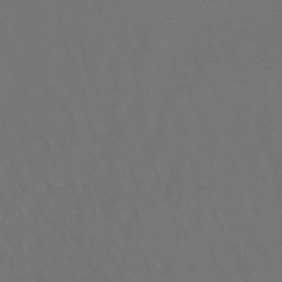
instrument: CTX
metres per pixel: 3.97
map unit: lHb
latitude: -47.8989
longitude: 72.8786
